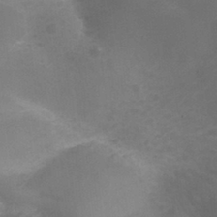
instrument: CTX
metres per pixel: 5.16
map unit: Nhu
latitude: 29.4426
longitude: -50.9324
